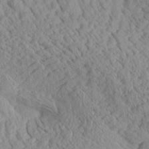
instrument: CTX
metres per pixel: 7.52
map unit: Aa
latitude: 24.7246
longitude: -134.1011
